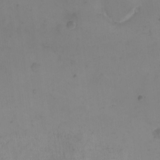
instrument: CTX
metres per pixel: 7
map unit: eHh
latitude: -9.8044
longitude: -65.6127
